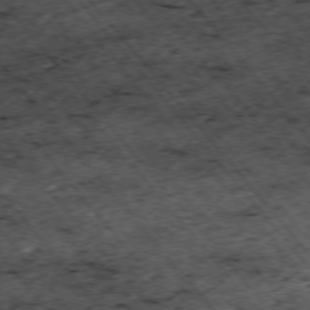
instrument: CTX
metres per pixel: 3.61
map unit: Hpe
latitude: -75.4077
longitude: 5.1620
